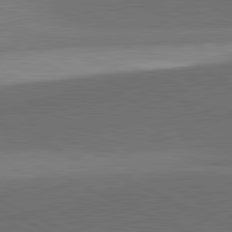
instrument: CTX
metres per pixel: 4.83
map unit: lApd
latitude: 81.7261
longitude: 139.6155
